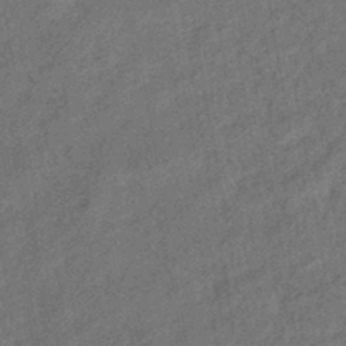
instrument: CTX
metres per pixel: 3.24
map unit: eHb
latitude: -42.8785
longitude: 82.3495
